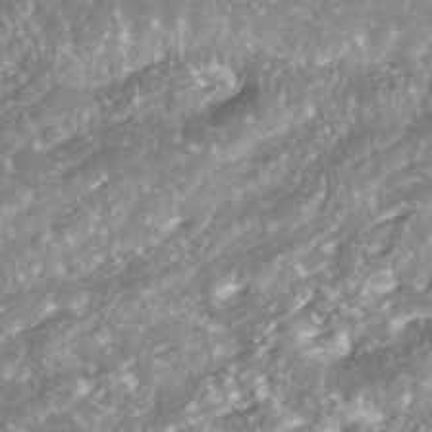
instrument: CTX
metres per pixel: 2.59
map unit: ANa
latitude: -41.5966
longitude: 103.6722
